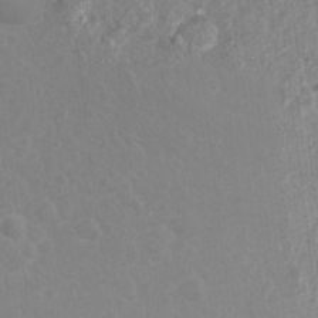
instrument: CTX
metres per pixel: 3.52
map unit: Nhu
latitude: 1.8583
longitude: -14.6302
